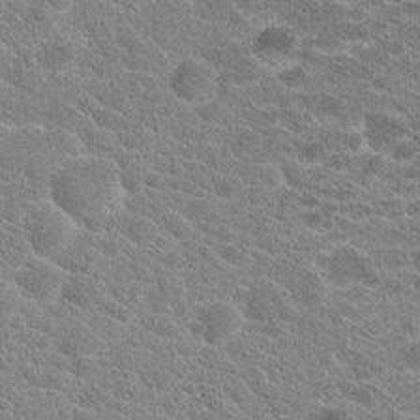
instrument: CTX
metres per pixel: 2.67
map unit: Hto
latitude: 20.7624
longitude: -39.2726
